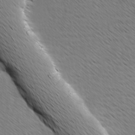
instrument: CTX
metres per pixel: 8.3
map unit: Ave
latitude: 8.2145
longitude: -106.1011
